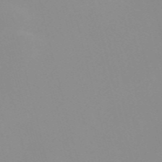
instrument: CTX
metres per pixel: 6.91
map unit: Nve
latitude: -57.5021
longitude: 60.0094
